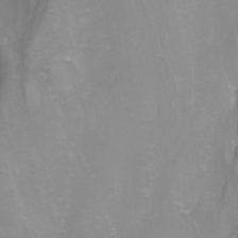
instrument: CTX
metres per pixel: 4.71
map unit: Nhu
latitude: -5.1242
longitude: -80.2145
